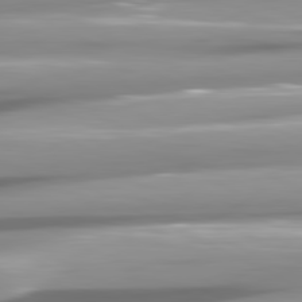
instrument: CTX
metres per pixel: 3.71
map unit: lApd
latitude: 80.9892
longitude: -146.0444
